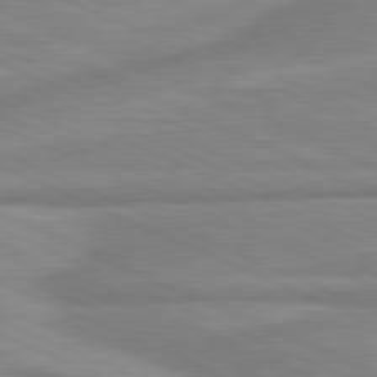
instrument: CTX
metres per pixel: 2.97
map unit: lApd
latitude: 81.4615
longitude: -175.9150
